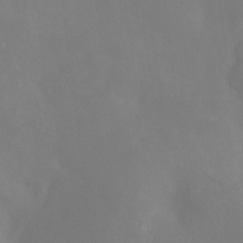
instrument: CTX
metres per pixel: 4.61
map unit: Ht
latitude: -9.8989
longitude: -39.7638
